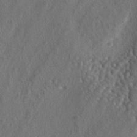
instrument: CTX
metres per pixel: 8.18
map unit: lAa
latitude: -6.0283
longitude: -125.0647
